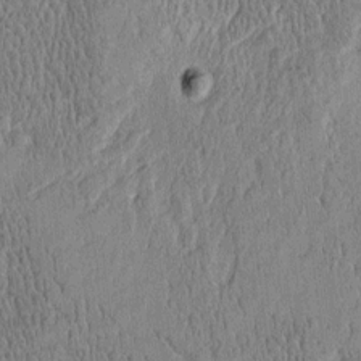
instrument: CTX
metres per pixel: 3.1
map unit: Htu
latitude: -4.8975
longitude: 175.2753
